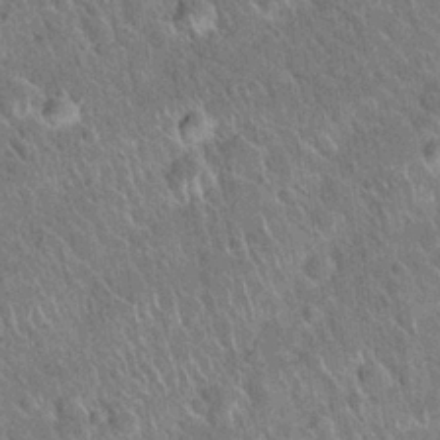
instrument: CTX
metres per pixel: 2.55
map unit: Hto
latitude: 20.9892
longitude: -51.8583
